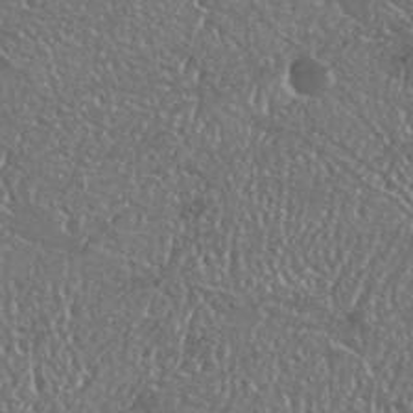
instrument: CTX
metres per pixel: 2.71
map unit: Nhu
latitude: 25.1214
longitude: -59.1781
